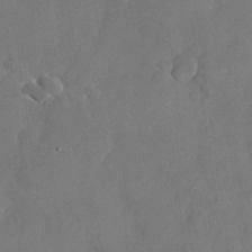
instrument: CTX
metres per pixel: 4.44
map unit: Nhu
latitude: -26.2739
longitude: -70.5735
